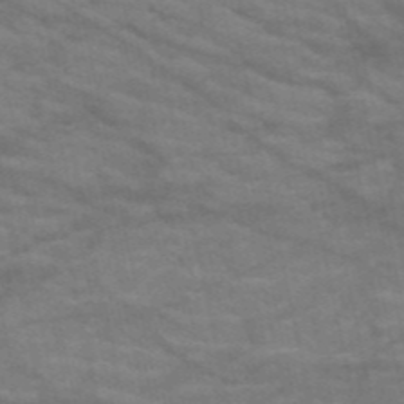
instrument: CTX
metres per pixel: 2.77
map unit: HNb
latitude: -53.1998
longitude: -43.8961
